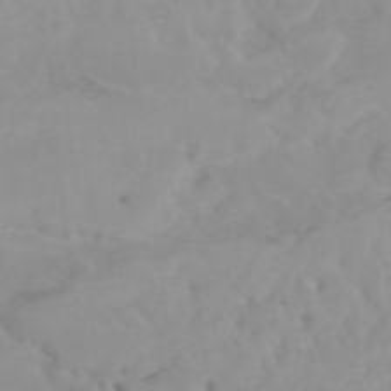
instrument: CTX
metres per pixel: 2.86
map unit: Htu
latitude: -5.1242
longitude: 137.4643
